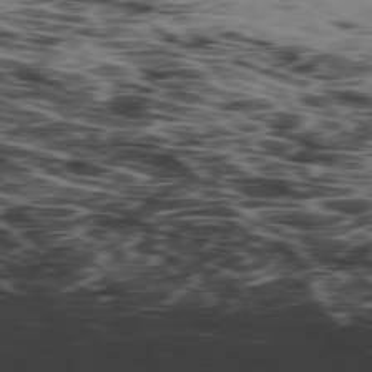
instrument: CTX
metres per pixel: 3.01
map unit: Hpe
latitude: -78.9541
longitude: 13.0298
